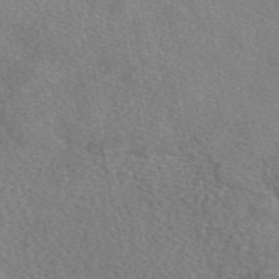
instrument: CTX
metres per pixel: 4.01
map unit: eAb
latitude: 49.5182
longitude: 117.0864
